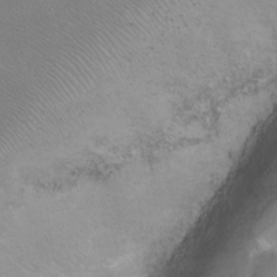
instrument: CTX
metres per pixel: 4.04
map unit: Ht
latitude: 1.7638
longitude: -35.8772
